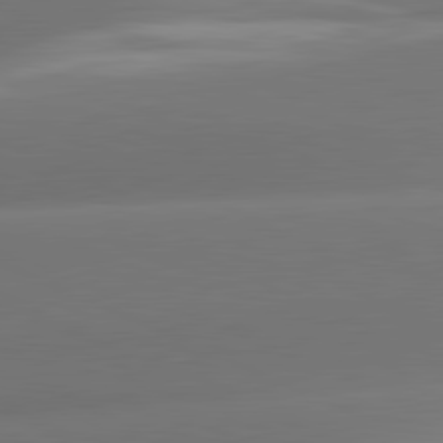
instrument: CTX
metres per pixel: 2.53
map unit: lApd
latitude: 81.6316
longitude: -160.1011
